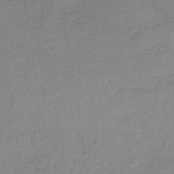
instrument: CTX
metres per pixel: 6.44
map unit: HNb
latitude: -33.6722
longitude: 64.3684
